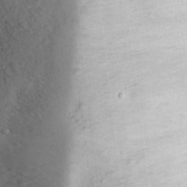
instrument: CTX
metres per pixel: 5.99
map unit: eHh
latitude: 25.2159
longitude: -63.4994
